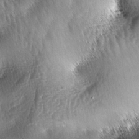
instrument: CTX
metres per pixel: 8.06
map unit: lAa
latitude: -4.8786
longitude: -127.9717
